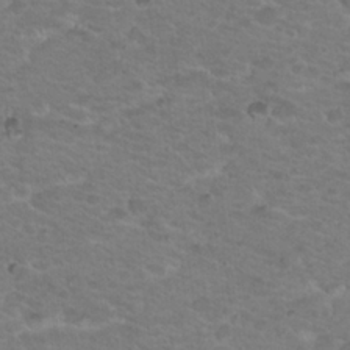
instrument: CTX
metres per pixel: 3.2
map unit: Nhu
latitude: 18.2522
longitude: -32.0822
